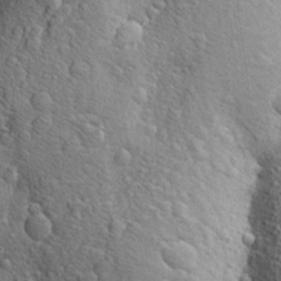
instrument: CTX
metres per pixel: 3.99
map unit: Aa
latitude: 28.2900
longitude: -148.4601
